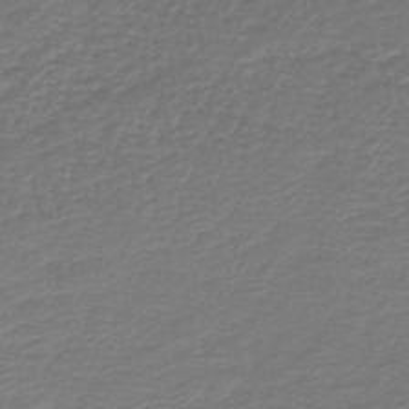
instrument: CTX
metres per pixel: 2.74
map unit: HNb
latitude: -42.8785
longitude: 49.9745
